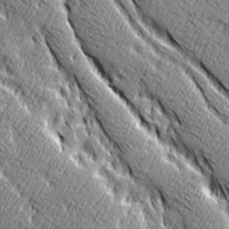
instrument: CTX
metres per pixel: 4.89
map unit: Ave
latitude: 20.9325
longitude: -135.7071
